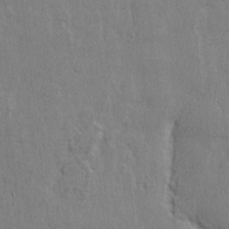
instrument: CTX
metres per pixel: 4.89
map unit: eHh
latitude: 3.3104
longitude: -78.1767
